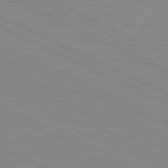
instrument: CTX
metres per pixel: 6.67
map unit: lApd
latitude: 81.5182
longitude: -172.1388
